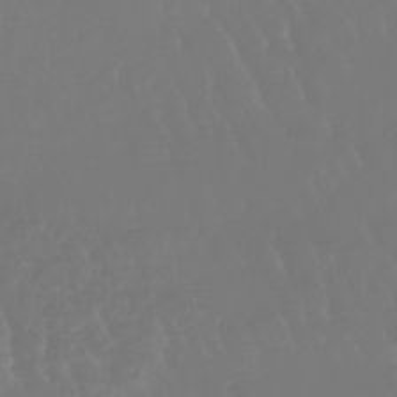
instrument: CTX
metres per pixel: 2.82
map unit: eHb
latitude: -46.7463
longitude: 79.5399
